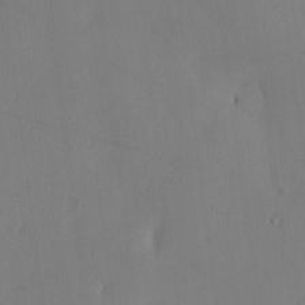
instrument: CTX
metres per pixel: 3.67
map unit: eHh
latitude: -3.5777
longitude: 16.8597
